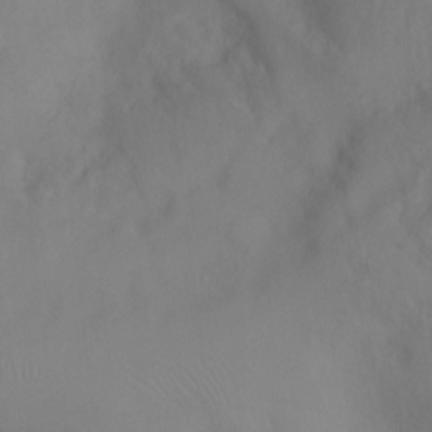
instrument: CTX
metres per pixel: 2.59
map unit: Ht
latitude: -5.1809
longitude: -28.0444
